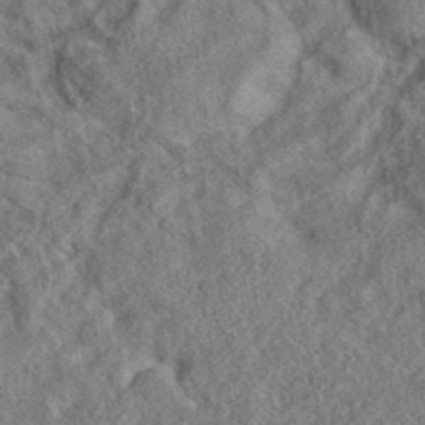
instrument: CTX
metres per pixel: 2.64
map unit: eAb
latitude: 38.3656
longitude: 112.0283
